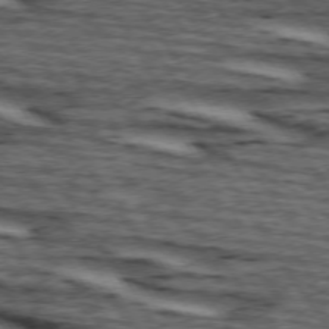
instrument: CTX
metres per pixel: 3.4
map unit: lApd
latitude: 74.2900
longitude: -73.2537
